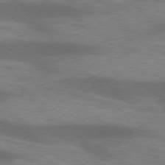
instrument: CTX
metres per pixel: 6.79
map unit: lApd
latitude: 74.3656
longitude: -54.7246
